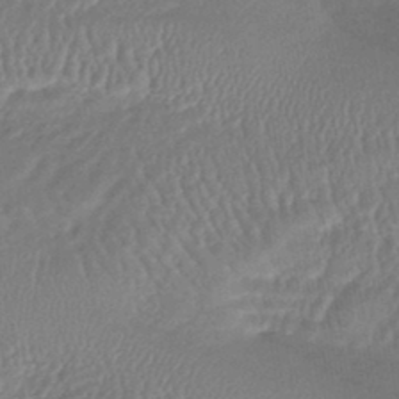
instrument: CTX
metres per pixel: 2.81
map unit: eHb
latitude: -44.0094
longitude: 81.3699
